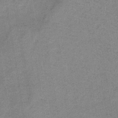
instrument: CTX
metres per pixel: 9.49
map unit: HNb
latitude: -33.4833
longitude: 57.4643
